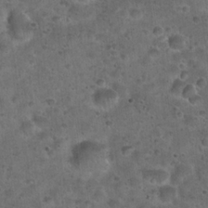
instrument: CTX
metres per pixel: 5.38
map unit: Hto
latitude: 22.4223
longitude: -53.1214
